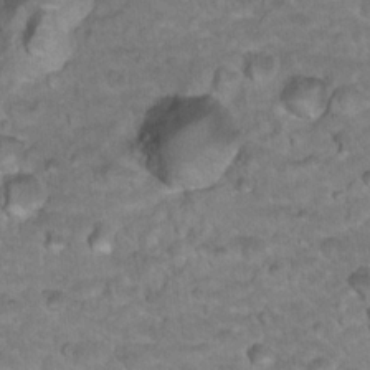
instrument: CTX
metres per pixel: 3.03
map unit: Hto
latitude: 18.3656
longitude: -35.8016
